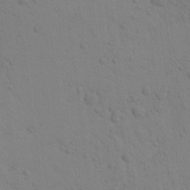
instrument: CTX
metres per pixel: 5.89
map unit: Aa
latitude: 23.1214
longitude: -148.4412
